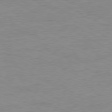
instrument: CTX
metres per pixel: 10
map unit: Ap
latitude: -80.8786
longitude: -85.8395
